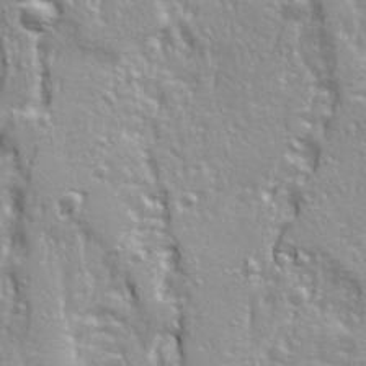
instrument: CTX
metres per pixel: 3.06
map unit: Ave
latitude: 22.1389
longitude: -132.9136
